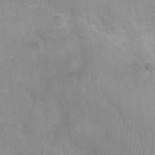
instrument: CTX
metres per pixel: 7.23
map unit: Nhu
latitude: 1.0080
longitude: -16.6112
